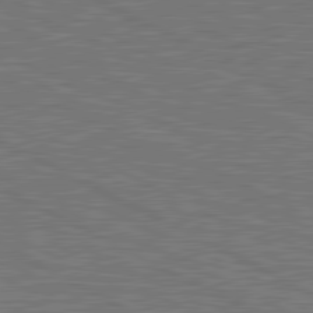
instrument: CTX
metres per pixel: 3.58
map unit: lApd
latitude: 81.0080
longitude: -171.9339
